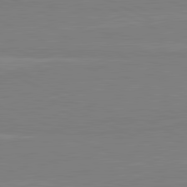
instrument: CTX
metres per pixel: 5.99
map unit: lApd
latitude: 81.7639
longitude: 167.6155
